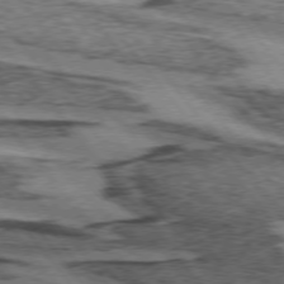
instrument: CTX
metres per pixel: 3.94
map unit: lApd
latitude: 74.4412
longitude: -77.0080
